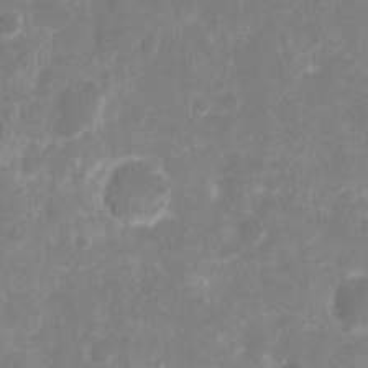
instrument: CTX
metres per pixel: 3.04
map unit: eHh
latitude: 10.0255
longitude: -71.7261
